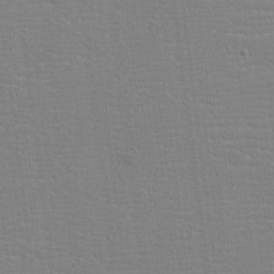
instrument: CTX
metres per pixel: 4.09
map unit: eHh
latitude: -3.6154
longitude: -85.8961
